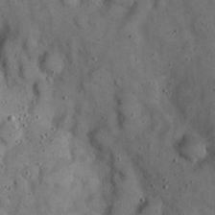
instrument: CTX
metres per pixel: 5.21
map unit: eHh
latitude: 20.1200
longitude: -61.1970
